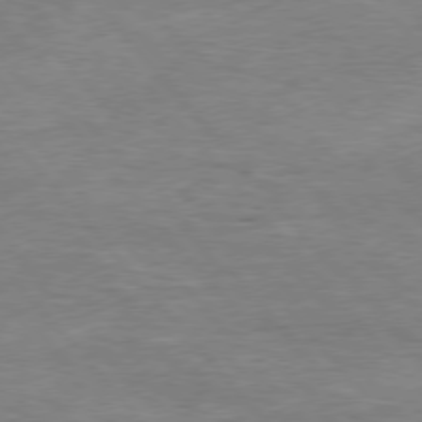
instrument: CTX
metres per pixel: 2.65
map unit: Hpe
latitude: 76.0633
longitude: -151.8772
